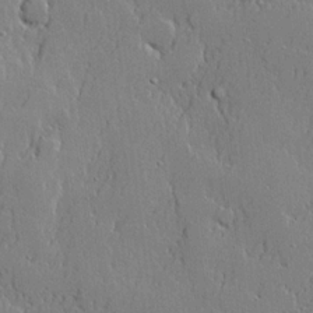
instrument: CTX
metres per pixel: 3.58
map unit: lHvf
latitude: 21.0648
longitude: 143.6155
